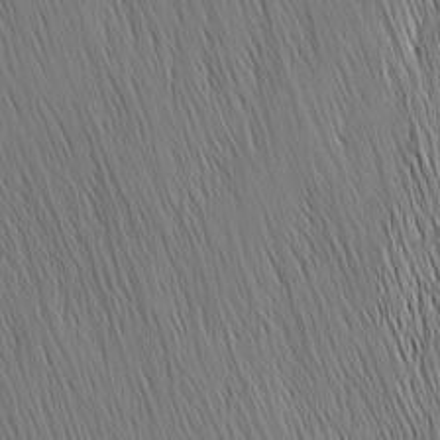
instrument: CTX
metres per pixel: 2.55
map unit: Nhu
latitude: -4.4440
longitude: -151.8016
